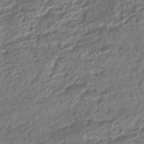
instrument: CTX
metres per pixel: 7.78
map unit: HNhu
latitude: -42.5195
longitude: 107.2754
